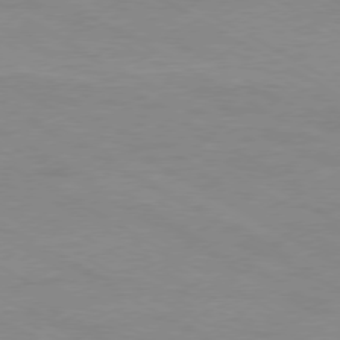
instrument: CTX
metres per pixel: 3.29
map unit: Ap
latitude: -76.4629
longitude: -76.0255
